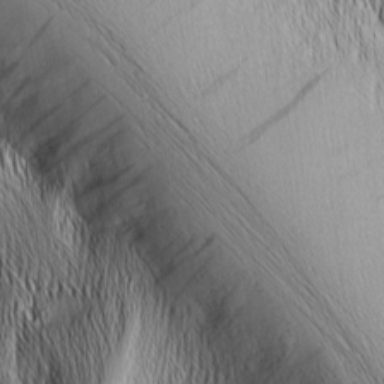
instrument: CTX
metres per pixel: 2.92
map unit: Nhu
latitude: -5.6722
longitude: -152.0444
